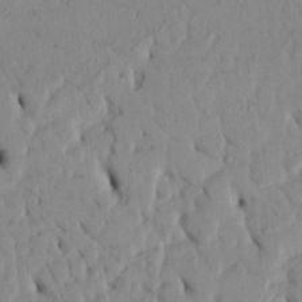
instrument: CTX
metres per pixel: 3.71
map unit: Htu
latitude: 3.4804
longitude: 152.3684
